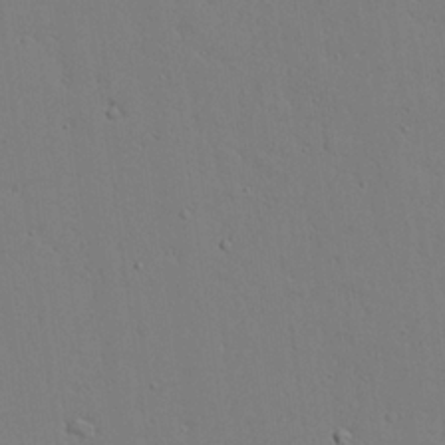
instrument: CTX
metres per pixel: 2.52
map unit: lAvf
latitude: 23.9528
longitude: -109.8583
